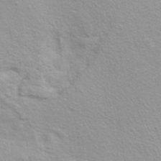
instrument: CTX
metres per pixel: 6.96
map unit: ANa
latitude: 36.4979
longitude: 13.0487
